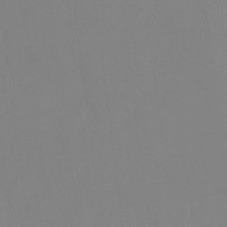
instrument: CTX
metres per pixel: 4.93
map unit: Ht
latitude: -15.1809
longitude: -49.8583
